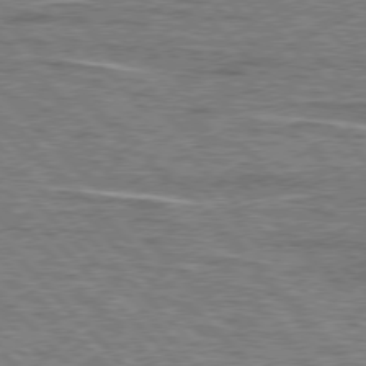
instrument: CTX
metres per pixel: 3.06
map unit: lApd
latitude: 76.4034
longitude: -81.4804
